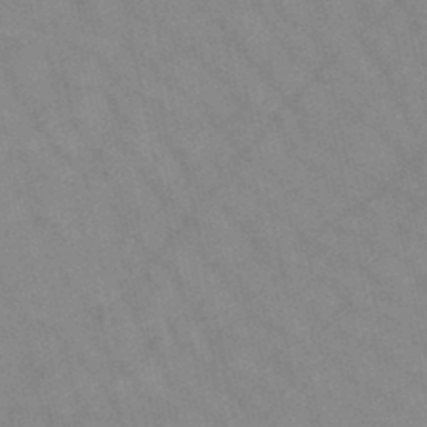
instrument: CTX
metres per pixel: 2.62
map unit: HNb
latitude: -45.1998
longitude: -41.8961
